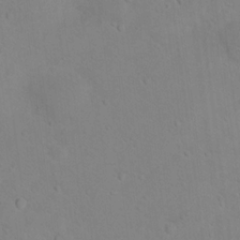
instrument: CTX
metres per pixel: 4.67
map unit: Nhu
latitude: 13.2726
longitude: -36.2901
